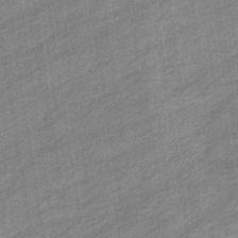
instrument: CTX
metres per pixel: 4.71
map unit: eHb
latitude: -37.0864
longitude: 77.7856
